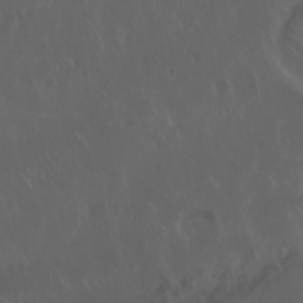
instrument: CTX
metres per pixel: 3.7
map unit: Nhu
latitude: 29.9717
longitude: -59.1403
